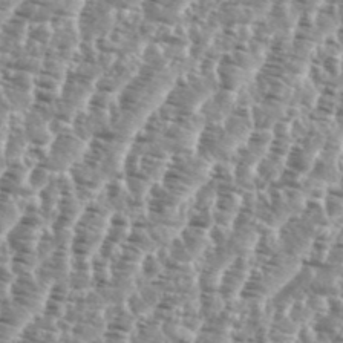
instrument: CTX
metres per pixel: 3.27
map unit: eHh
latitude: 35.1403
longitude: -135.5560
